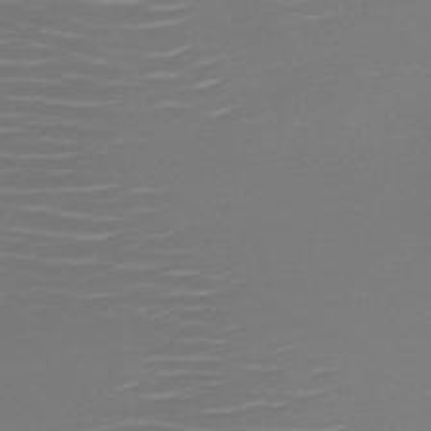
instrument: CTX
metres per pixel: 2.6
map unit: HNb
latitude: -47.5399
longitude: -44.5923
